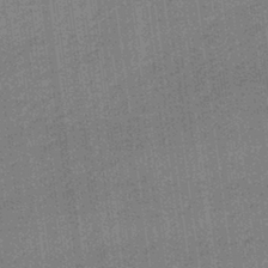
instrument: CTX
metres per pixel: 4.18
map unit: lHb
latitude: -40.3684
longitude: 69.5966
